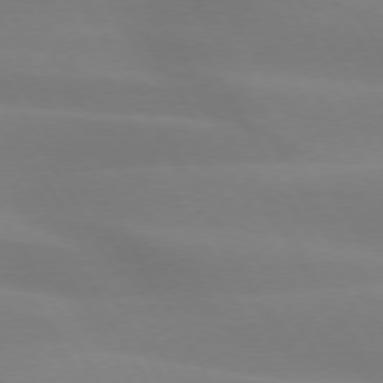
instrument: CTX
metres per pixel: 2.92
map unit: lApd
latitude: 73.7639
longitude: -48.6113
